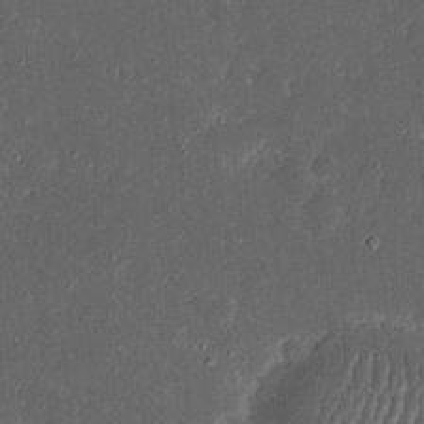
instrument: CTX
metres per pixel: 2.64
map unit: eHh
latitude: 17.3482
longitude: -73.7261
